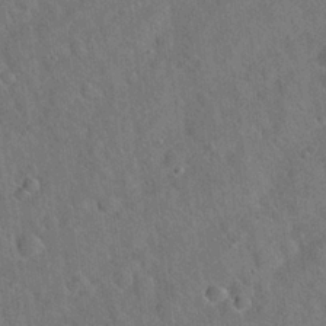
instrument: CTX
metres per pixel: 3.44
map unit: Hto
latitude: 19.9717
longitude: -53.0648
